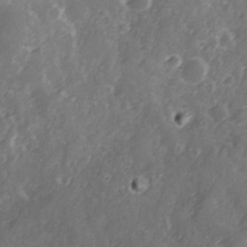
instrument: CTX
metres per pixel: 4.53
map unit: Ave
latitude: 12.8758
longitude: -103.4426
